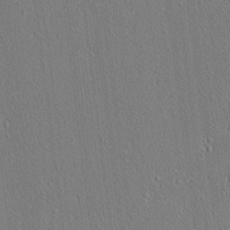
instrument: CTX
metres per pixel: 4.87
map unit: lAvf
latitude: 7.2159
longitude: 167.6722
